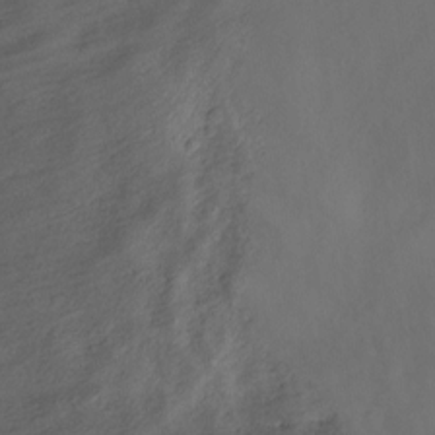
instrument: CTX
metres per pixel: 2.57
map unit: Ht
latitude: -8.1417
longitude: -20.1389
